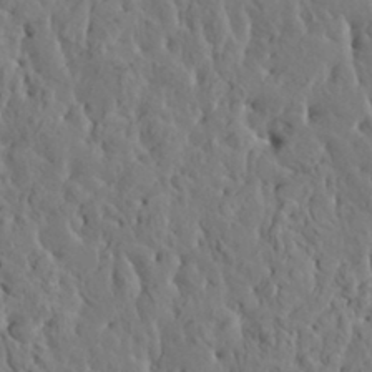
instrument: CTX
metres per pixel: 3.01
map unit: HNhu
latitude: 6.1578
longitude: -0.6679
